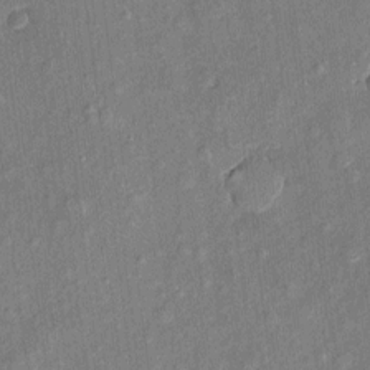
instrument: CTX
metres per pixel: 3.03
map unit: eHh
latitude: 5.0458
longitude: -74.6679
